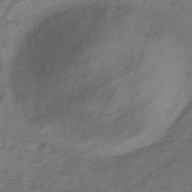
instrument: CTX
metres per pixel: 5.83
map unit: HNb
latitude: -32.3307
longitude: 63.2754
